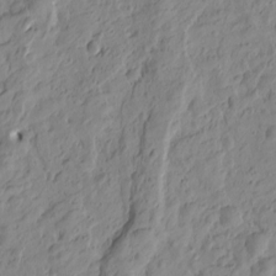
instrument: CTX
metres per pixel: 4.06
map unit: Htu
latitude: -1.1054
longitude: -174.9514
